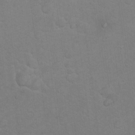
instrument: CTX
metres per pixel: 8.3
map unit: Nhu
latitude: 10.3278
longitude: -25.6504
